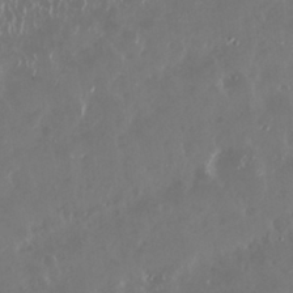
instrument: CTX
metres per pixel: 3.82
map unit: Nhu
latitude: 29.4048
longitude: -59.2159
